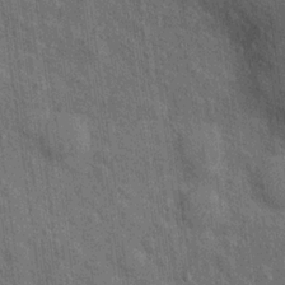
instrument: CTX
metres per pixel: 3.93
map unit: Hto
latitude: 15.0837
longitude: -34.4979
